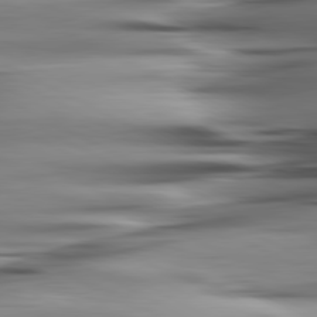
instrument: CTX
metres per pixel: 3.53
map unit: lApd
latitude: 80.6868
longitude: -123.8205
